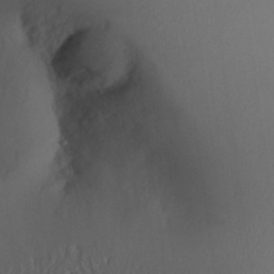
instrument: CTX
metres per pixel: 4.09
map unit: Aa
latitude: 25.8583
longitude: -133.4426
